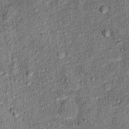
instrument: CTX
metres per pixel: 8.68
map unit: Hto
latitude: 11.9528
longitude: -38.3656
